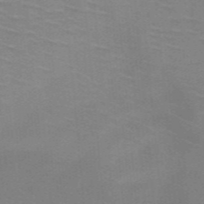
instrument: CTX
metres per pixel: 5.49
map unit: HNb
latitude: -47.5021
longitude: -46.0444
